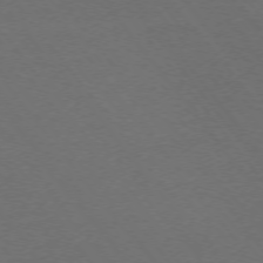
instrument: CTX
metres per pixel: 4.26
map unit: Ap
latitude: -75.4455
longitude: -74.7813
